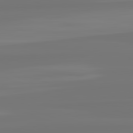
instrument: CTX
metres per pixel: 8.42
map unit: lApd
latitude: 82.4034
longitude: -178.4412
